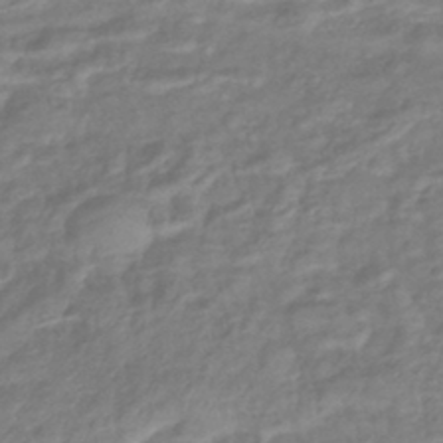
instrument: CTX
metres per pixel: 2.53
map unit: eHb
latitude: -41.5210
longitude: 81.8612
